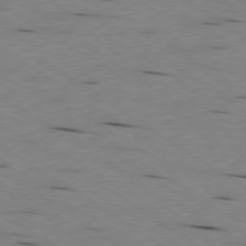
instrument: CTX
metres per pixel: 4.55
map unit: Ap
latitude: -79.6155
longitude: -100.8002
